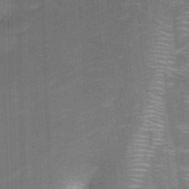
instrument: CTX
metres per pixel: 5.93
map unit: Nhu
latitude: -12.7085
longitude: -66.3656
